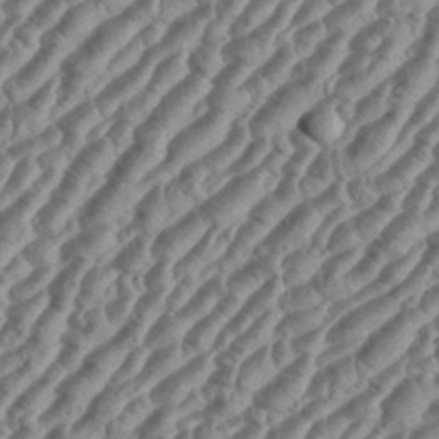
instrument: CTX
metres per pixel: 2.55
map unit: eHh
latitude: 36.5924
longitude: -135.4804
